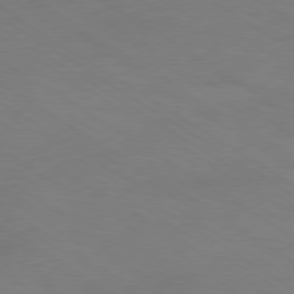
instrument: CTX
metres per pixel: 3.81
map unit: Ap
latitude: -79.8611
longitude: -65.5182
